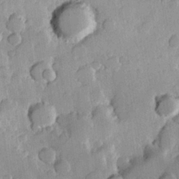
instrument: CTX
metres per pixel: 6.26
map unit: Hve
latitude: 23.6883
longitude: 149.1620
